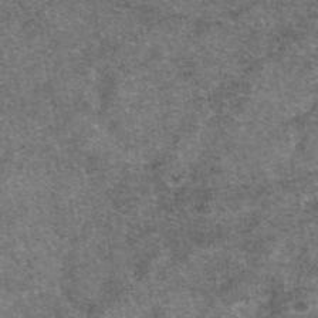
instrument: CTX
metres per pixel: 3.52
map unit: eAb
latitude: 47.2915
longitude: 107.3132
